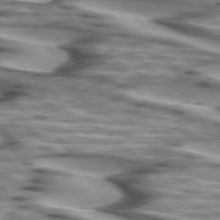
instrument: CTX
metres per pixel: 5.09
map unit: lApd
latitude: 74.3278
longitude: -58.1767
